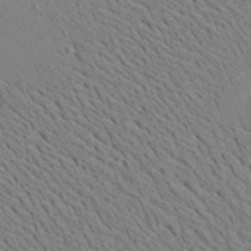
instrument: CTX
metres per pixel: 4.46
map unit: Aa
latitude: 22.0255
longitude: -140.0822
